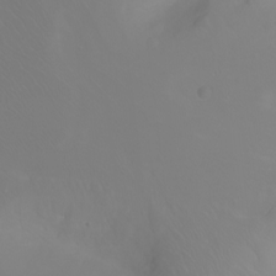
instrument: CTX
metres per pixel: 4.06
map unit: Ht
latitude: -2.6329
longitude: -61.1403
